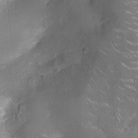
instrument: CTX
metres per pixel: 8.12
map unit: Ht
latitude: -4.7463
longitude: -15.7072
